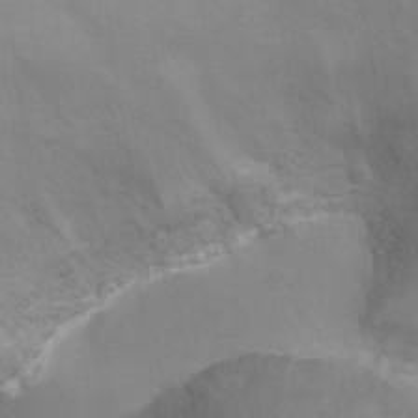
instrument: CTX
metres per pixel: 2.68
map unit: Ht
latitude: -6.1983
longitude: -21.6883
